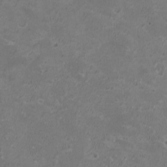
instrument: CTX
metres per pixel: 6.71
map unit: HNhu
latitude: 1.0647
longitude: -0.6490
